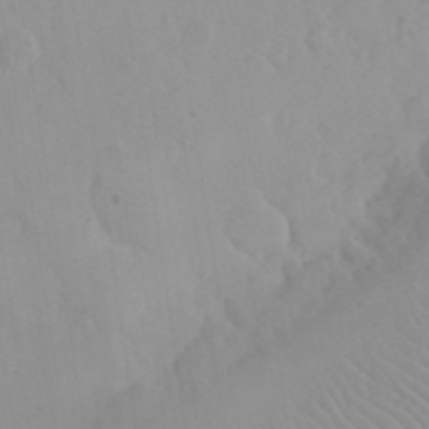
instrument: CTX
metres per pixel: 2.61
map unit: eHh
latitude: 24.9513
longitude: -66.5356
